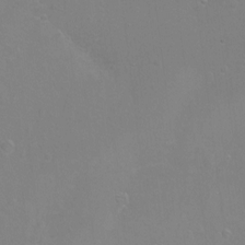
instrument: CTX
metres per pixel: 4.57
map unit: Hto
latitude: -5.5777
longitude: -35.4804
